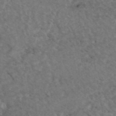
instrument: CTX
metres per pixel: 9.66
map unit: eAb
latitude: 44.9702
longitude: 115.5588
